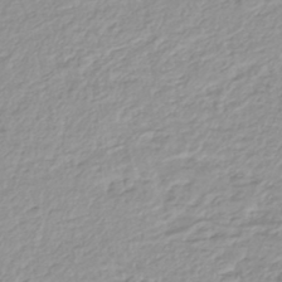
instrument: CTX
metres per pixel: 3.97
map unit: lHb
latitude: -42.1416
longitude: 69.3509
